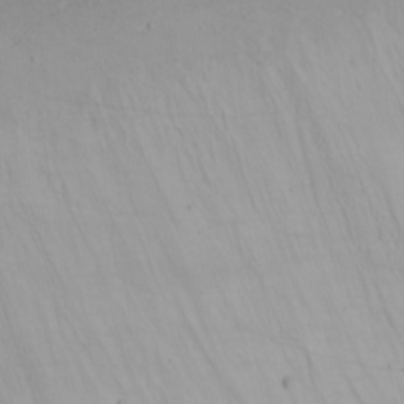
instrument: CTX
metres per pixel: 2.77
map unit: Nhu
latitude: -4.3873
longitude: -84.0633
